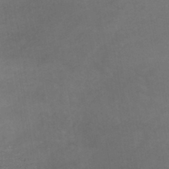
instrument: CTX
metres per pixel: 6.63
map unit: lHb
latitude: -42.4817
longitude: 66.7274
